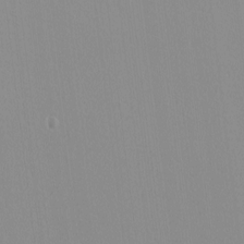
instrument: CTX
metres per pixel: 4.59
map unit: HNhu
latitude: -1.6911
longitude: -6.1200
